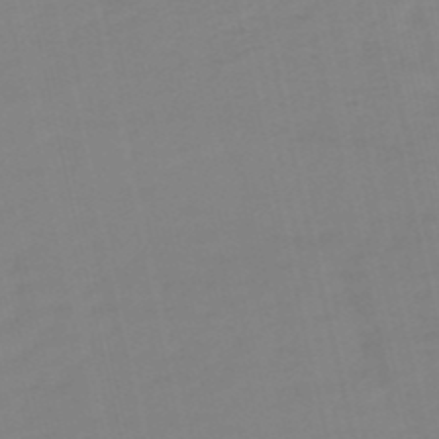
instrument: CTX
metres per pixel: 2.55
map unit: lHb
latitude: -49.0109
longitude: 76.3117
